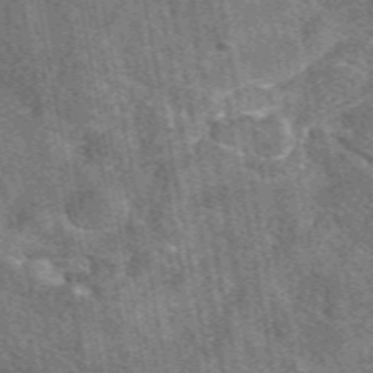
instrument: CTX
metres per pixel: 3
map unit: eAb
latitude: 50.0255
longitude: 115.3132
